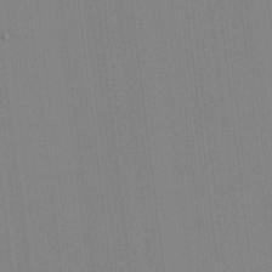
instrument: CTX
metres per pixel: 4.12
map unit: HNhu
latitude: -1.7289
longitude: -6.8380
